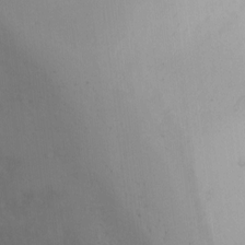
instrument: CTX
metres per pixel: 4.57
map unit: Ht
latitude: 3.4804
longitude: -23.2915
